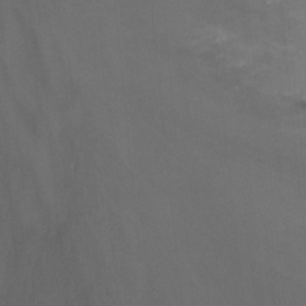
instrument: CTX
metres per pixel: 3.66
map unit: Nhu
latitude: -14.5007
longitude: -57.8772
